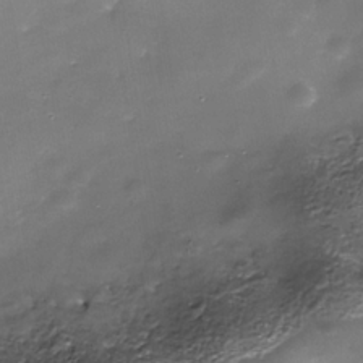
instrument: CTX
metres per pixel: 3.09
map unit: Nhe
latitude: -35.7100
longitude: -89.8395
